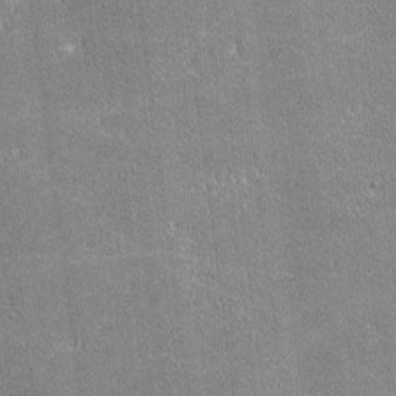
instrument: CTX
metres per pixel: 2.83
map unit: lHvf
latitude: -11.4454
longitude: -104.8947
